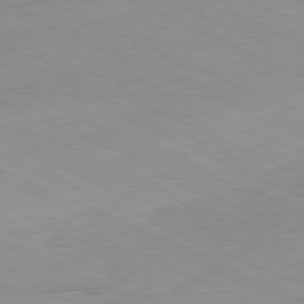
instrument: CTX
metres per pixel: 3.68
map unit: Ap
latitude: -80.4629
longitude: -67.3859
